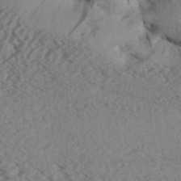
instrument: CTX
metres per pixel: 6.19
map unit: Aa
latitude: 32.0633
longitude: -138.5168
